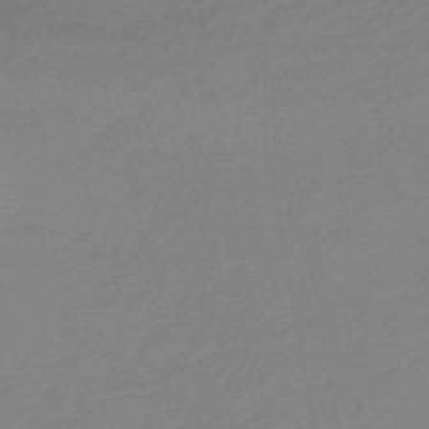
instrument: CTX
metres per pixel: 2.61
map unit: HNhu
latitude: -44.9731
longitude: 90.1984
